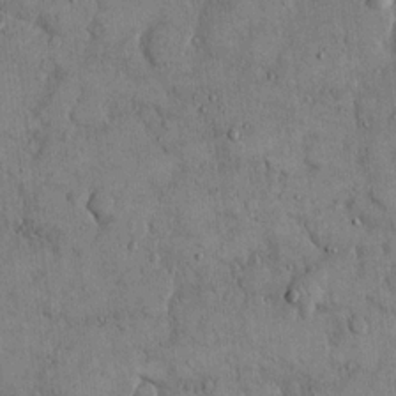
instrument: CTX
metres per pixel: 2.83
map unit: eHh
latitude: 14.4601
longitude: -68.3278
